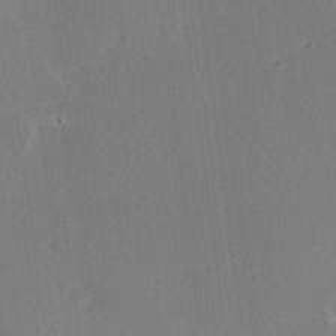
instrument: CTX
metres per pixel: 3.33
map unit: Hve
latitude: 19.4048
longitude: 149.5588
